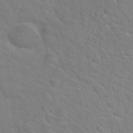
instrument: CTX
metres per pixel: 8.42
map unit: Hto
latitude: 35.0080
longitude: -51.7260
